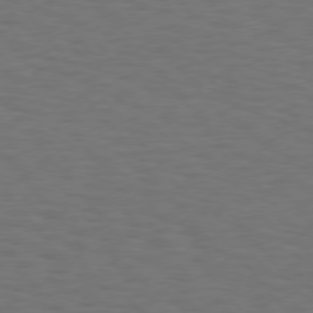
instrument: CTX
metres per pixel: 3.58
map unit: Hpe
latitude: 75.7828
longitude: -134.3278
